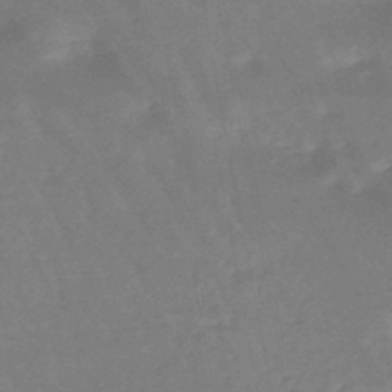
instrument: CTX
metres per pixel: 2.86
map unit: eHb
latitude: -45.8800
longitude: 80.2173
